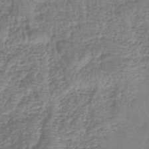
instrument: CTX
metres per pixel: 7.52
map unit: eHh
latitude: -43.0108
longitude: -32.8191
